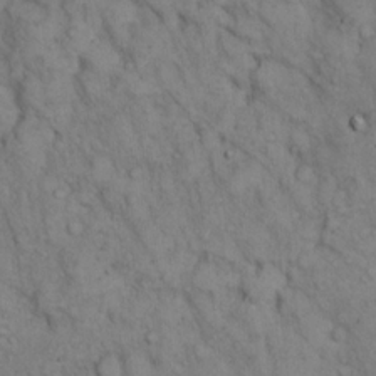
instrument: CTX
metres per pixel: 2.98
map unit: eHh
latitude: 15.2159
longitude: -63.8584
